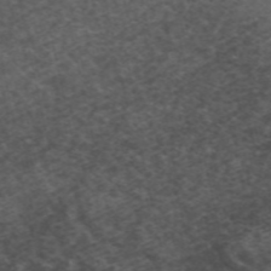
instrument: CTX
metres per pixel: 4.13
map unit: ANa
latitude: 49.1214
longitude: -73.1970
